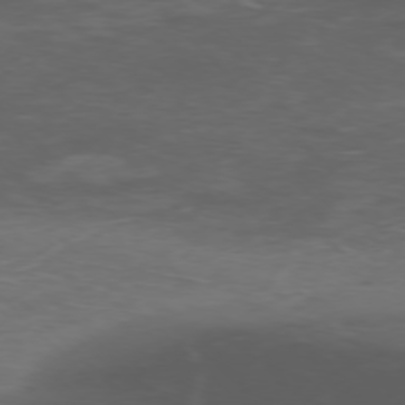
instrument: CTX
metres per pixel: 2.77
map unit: Ap
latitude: -76.0472
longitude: -68.4034
